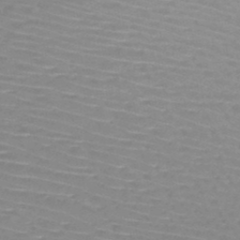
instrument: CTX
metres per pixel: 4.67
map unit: HNb
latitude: -46.6329
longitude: -43.7072
